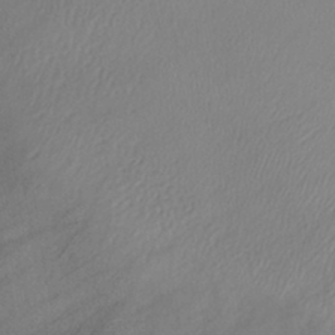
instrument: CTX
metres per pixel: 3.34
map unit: lHb
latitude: -40.2739
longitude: 73.1431
